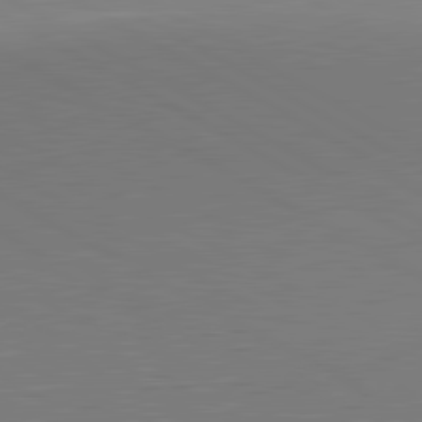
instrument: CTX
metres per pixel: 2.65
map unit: lApd
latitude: 81.3671
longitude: 151.7478
